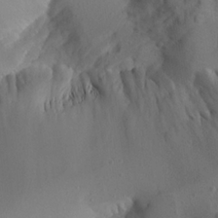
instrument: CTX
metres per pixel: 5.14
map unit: Aa
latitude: 24.3089
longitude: -128.1578
